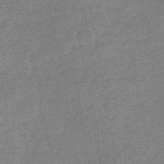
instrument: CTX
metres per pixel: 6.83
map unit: eHb
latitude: -44.3684
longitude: 87.0487
